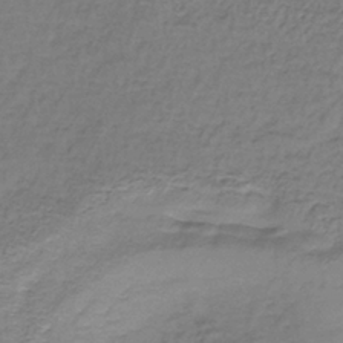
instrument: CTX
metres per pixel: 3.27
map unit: lHb
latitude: -37.6155
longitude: 61.3321
